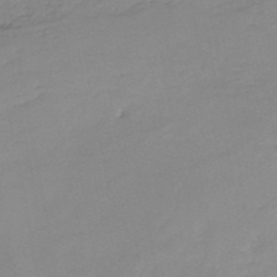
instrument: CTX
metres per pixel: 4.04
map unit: HNb
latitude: -46.2361
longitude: -35.4426
